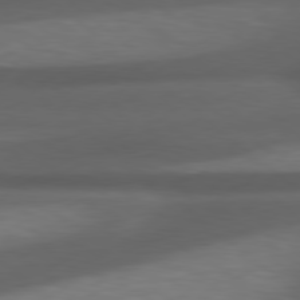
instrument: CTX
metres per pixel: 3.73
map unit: Hpe
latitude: 78.9892
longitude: -128.3845
